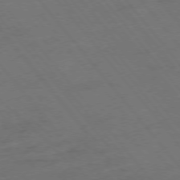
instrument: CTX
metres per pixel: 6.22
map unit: Ap
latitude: -77.0109
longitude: -64.4601
